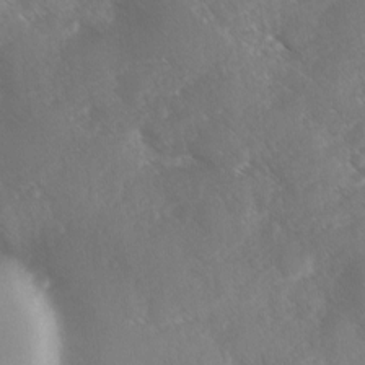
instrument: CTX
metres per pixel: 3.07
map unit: Ave
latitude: 0.7813
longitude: -111.3104
